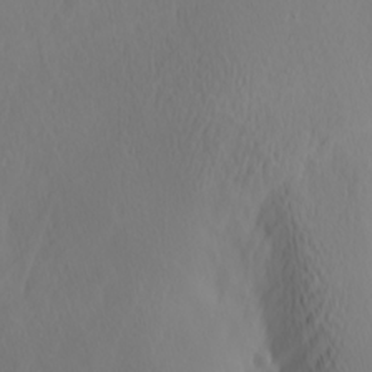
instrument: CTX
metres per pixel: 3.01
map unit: Hve
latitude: 14.2523
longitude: -91.2915
